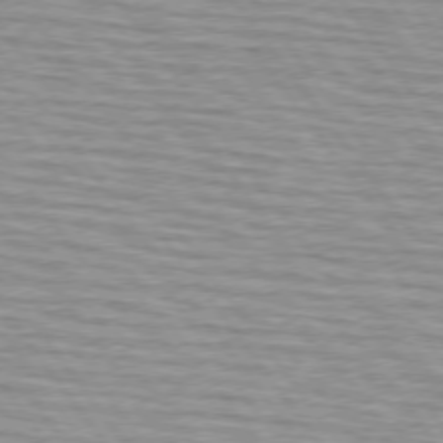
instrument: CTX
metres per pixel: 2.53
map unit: lApd
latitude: 74.6868
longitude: -75.7261
